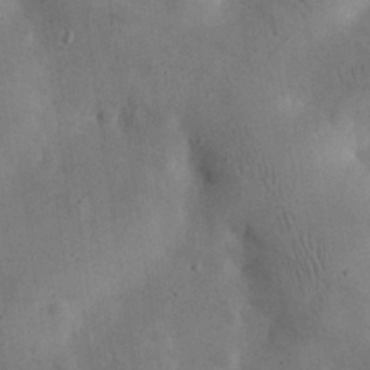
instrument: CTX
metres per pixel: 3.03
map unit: eHh
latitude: 25.5560
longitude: -68.5735
